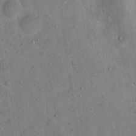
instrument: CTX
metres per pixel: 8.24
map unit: Nhu
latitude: 13.5182
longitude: -27.6127
